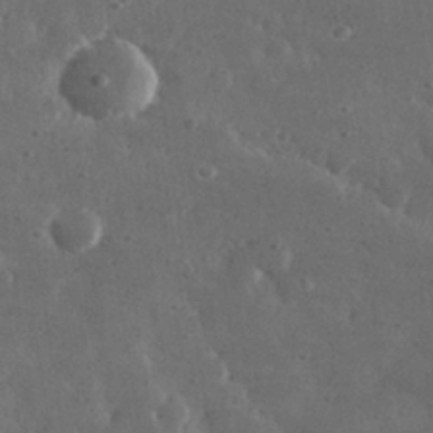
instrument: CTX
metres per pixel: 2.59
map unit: lHvf
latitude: 31.3482
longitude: -88.8191
